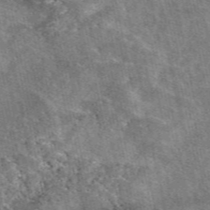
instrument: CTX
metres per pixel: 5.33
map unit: eAb
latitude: 49.1214
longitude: 116.7652
